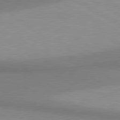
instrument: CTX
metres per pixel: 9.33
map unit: lApd
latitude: 80.8002
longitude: 159.3698
